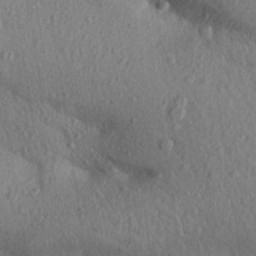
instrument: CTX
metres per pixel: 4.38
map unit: Aa
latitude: 30.4979
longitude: -146.7813
